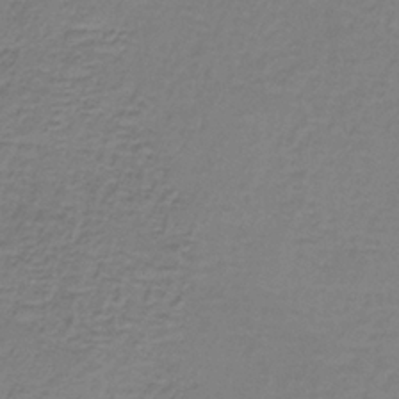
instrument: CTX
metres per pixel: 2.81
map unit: HNb
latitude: -35.6155
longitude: 53.7666
